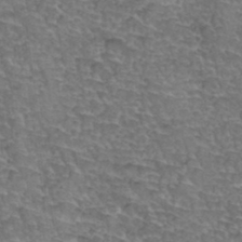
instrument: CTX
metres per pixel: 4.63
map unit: Hto
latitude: 35.2159
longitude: -45.1781
